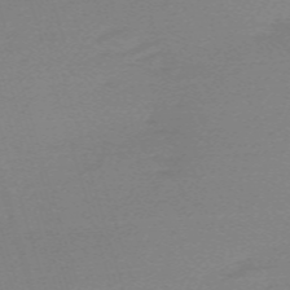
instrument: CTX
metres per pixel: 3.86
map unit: eHh
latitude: -61.8800
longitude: 52.3117
